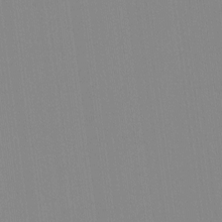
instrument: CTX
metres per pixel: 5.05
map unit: lHvf
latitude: -12.0283
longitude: -104.5357
